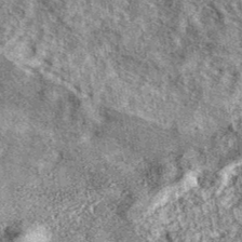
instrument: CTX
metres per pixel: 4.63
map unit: eAb
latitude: 38.8002
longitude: 106.4440
